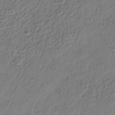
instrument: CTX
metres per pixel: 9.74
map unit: Hve
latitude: -34.9164
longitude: 88.8597
